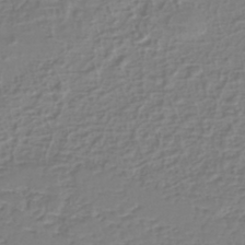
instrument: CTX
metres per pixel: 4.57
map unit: eHh
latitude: -42.2172
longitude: -32.8569
